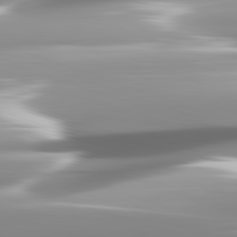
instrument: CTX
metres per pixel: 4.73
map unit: lApd
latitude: 82.4223
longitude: -143.9150
